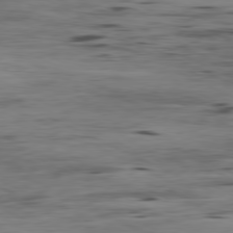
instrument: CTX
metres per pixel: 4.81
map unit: Ap
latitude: -80.8975
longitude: -93.3103
